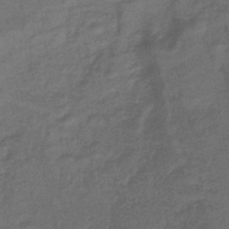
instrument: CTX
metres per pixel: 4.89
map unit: eHb
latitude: -43.5021
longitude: 82.8786
